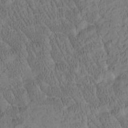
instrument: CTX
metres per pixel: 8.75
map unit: Htu
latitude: -3.7288
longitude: 175.2187
